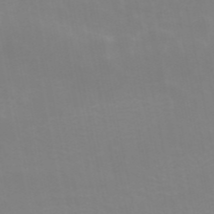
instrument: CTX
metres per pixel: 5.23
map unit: ANa
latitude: 45.1025
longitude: 29.1809
